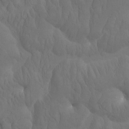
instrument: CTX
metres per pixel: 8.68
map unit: eHh
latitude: -1.7478
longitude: 15.2187
